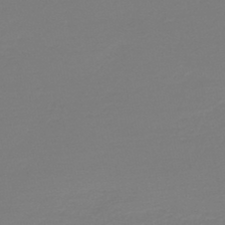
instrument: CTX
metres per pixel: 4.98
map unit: lHb
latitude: -45.3888
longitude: 64.3684
